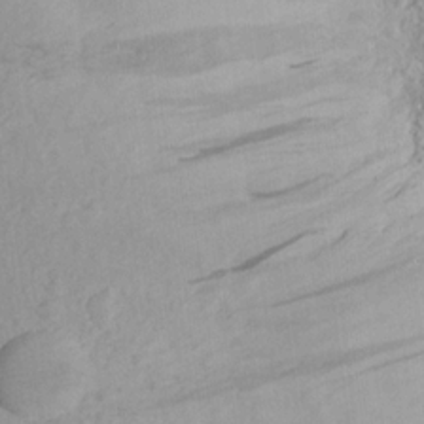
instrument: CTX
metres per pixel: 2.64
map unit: Aa
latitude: 16.8569
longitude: -144.1955
